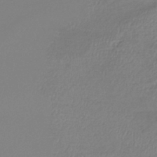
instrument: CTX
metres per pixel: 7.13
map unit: lHb
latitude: -42.3495
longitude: 75.8612
